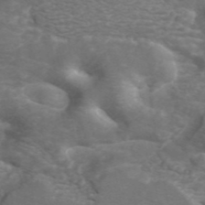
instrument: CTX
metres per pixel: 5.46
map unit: ANa
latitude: 44.8002
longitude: 26.7841
